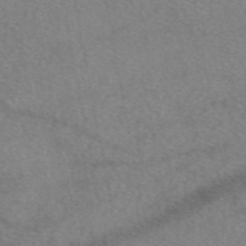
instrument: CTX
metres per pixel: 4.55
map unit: eAb
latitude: 48.9703
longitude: 111.5021
